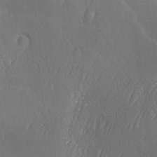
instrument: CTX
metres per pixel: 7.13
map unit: Ave
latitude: -6.5573
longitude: -120.4034
